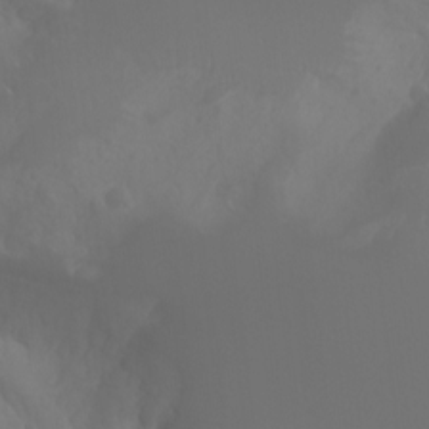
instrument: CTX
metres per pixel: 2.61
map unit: Aa
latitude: -8.7841
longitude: -78.2334
